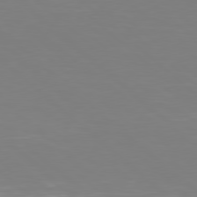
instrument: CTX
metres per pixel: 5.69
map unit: Hpe
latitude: 78.1956
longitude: -170.8002
